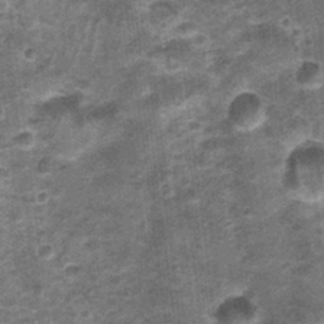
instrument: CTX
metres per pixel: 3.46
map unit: Nhu
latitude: 1.3481
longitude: -17.2348
